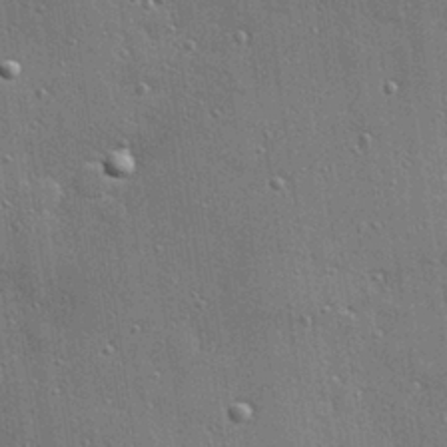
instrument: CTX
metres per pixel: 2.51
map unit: Hve
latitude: 28.4979
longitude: -91.0458
